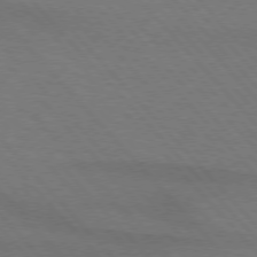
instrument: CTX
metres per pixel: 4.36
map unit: lApd
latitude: 75.4615
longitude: -81.5938
